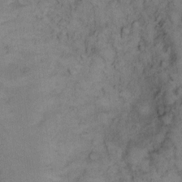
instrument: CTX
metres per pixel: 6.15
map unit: eHh
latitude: 13.8583
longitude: -63.4427
